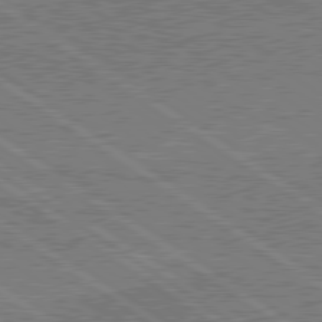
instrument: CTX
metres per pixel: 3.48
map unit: lApd
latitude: 79.5938
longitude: 169.8800
